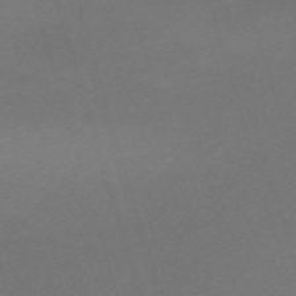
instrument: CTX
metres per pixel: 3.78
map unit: eHh
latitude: -61.9367
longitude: 49.2943
